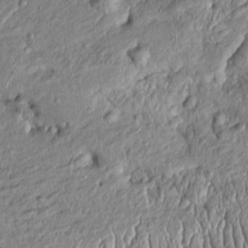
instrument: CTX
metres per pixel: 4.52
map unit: Htu
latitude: -5.9745
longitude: 156.5196
